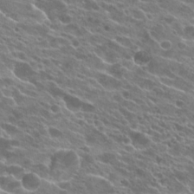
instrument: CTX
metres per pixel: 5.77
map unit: Hto
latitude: 24.1388
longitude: -41.4237
